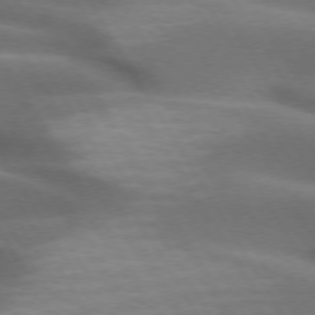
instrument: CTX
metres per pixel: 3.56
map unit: lApd
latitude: 72.7625
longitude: -51.8205
